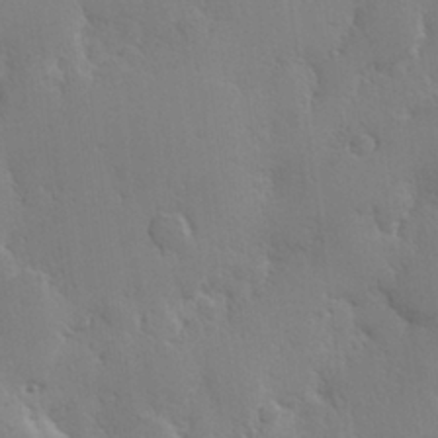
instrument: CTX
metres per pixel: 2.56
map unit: Hve
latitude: 27.1025
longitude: 150.5007
